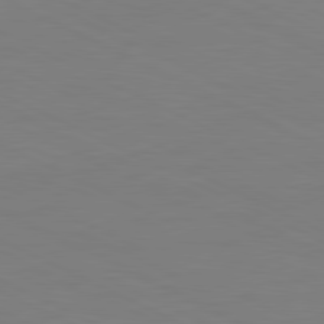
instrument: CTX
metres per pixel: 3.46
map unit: Ap
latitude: -82.0850
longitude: -71.8205
